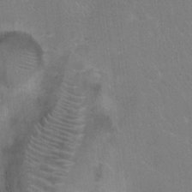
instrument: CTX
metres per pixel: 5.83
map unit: Ht
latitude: -1.3321
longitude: -17.2159
